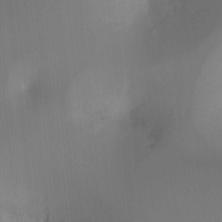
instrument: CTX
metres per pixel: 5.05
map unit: Ht
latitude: -11.9367
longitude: -46.5546
